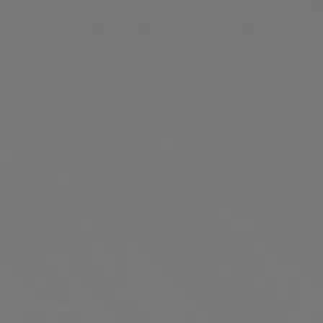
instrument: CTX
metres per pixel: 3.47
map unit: Hpe
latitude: 76.6490
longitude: -166.8002
